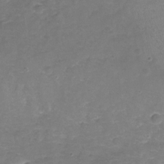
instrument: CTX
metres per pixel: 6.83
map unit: Nhu
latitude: -19.8044
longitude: -56.5356
